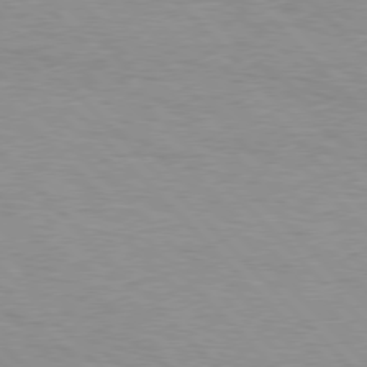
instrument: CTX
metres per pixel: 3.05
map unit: Hpe
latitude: 77.0458
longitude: -152.5924
